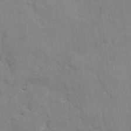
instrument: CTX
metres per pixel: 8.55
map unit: HNhu
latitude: 3.0647
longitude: 9.1242
